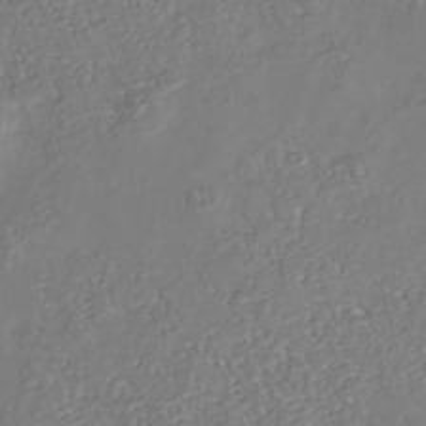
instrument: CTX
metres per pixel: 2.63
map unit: Nhu
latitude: -39.1242
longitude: -80.6868
